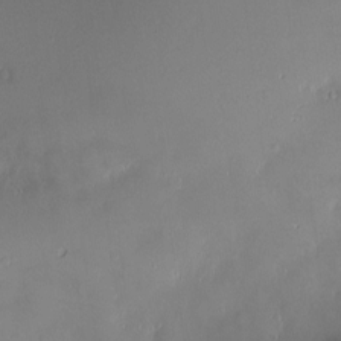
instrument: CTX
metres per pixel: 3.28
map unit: Nve
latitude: -9.4643
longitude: 173.2565
